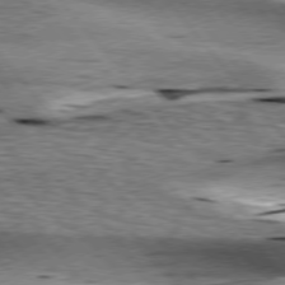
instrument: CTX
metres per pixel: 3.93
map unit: lApd
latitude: 76.4223
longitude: -61.0080
